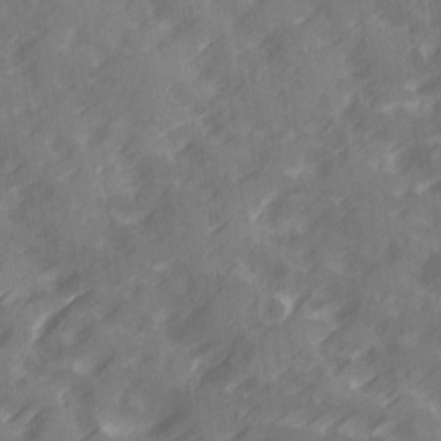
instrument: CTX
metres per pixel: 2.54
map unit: Ave
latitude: 19.8394
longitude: -131.7450
